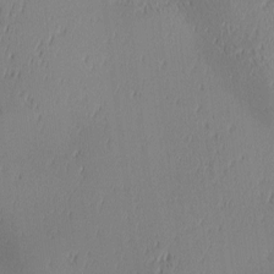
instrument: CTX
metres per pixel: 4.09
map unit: lAa
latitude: 1.5560
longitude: -116.7246
